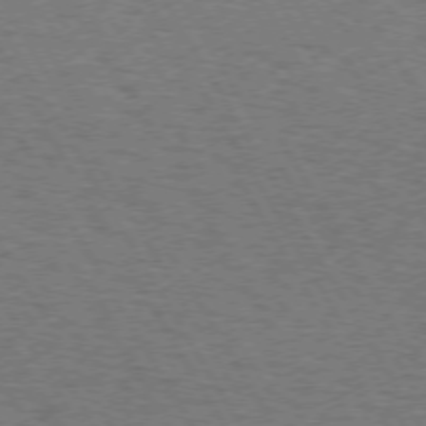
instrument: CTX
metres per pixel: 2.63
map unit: Hpe
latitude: 72.5924
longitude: -129.0647
